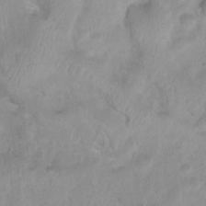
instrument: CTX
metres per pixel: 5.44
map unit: Htu
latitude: 3.5371
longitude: -21.8017
